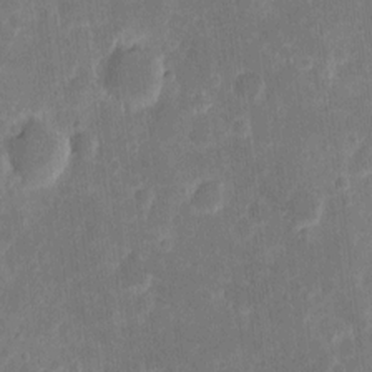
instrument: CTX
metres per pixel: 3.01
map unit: eHh
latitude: 7.7261
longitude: -70.4790
